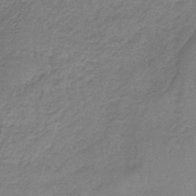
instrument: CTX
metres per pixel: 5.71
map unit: lHb
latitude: -36.7841
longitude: 61.1053
